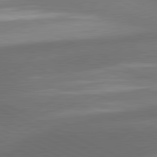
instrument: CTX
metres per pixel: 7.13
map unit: lApd
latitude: 81.3859
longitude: 139.5777
